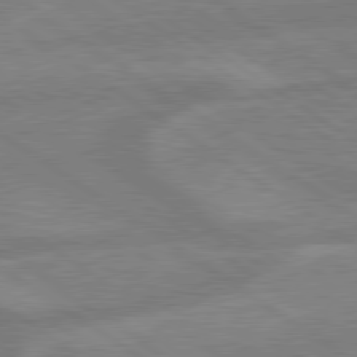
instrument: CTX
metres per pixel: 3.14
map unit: lApd
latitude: 79.3860
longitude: -164.7813
